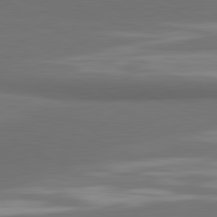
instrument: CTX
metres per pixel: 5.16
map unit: lApd
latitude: 81.7639
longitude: 172.8219
